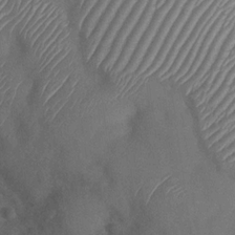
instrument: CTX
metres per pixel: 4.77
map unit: Nhu
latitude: -29.9178
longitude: -60.3089
